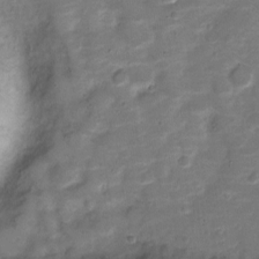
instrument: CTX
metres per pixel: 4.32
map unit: Nve
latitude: -20.1605
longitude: 103.3888
